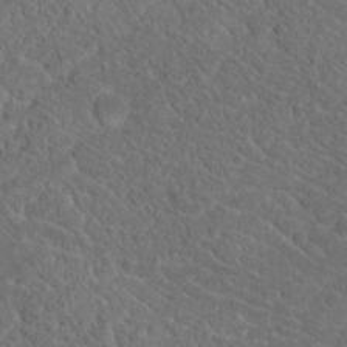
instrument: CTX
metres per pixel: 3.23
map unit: Hto
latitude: 18.5923
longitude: -36.9892
